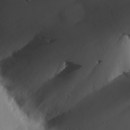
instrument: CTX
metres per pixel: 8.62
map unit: Hve
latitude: 13.3671
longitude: -91.3104
